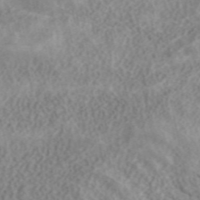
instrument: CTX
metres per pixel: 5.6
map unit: ANa
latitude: 40.1577
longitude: 34.4818
